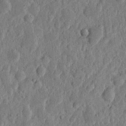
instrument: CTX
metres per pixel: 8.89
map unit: eHh
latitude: 6.4412
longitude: -72.0822
